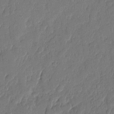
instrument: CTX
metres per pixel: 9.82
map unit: eHh
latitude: 6.4601
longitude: -74.0255
